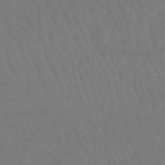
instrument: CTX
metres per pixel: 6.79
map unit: eHb
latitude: -48.8219
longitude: 86.1606
